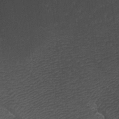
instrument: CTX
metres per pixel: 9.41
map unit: Htu
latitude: -7.5777
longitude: -65.2348
